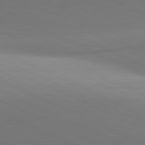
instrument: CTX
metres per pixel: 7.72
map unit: lApd
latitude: 81.3293
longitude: 143.7855
